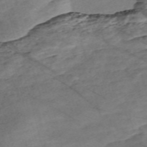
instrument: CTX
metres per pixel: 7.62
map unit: Nve
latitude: -58.3495
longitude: 54.2362
